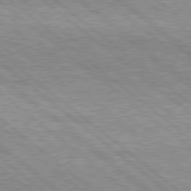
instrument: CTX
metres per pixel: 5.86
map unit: Hpe
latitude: 78.4601
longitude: -120.5357
